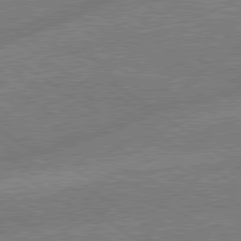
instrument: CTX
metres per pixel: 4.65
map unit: lApd
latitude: 79.3482
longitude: -145.5560
